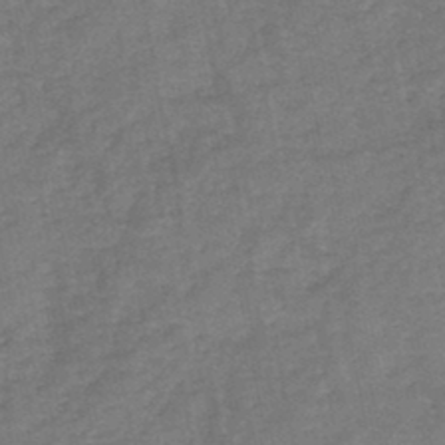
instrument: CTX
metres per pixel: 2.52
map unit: HNb
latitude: -45.3321
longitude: -36.4034
